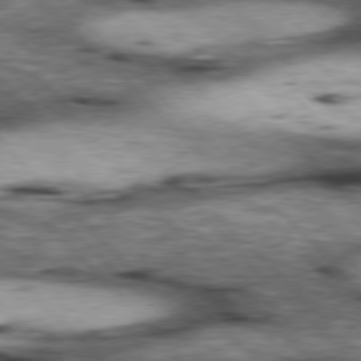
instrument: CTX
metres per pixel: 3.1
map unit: lApd
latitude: 77.1025
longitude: -50.4034
